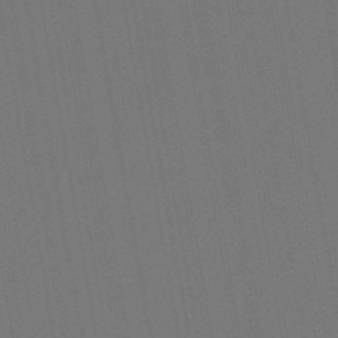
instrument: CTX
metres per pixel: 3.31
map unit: lHb
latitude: -47.6533
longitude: 73.1431
